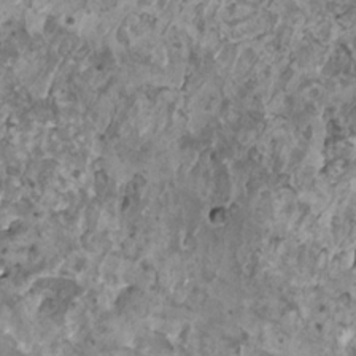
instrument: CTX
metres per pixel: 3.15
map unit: HNhu
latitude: 1.2725
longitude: 5.4832
